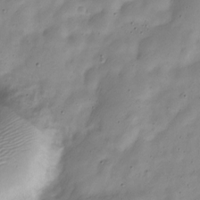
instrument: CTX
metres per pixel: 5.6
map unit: Nve
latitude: -23.2565
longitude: 106.8408
